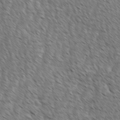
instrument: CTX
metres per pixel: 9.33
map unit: Ave
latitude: -1.7667
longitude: -113.3670
